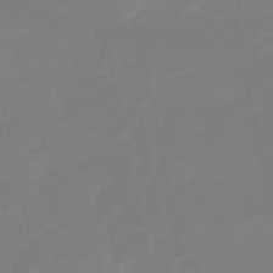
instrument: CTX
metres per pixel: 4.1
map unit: lHb
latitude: -49.8612
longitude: 80.1606
